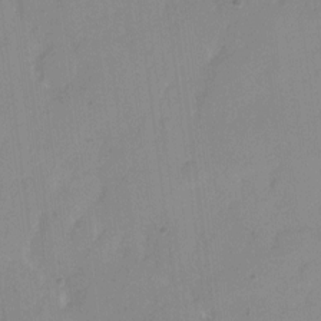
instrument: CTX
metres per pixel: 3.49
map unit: eHh
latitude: 6.5546
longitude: -65.5560
